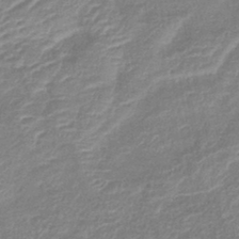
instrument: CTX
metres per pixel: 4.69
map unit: lHb
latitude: -40.5763
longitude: 77.2376
